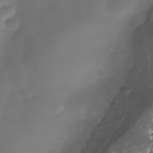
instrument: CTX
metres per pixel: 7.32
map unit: Nhe
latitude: -36.8408
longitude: -117.8017
